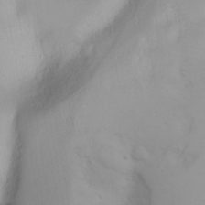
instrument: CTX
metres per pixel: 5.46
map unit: Aa
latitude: -3.5966
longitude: -71.1214
